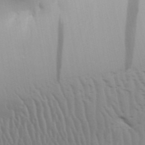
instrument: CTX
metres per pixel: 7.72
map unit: Aa
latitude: 31.5183
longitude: -141.1592
